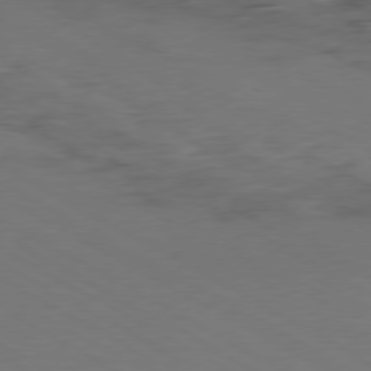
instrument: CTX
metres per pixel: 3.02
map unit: Ap
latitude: -79.3509
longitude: -57.5182
